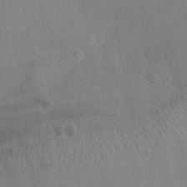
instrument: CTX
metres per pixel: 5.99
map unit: Ht
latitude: -2.5951
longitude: -16.9325
